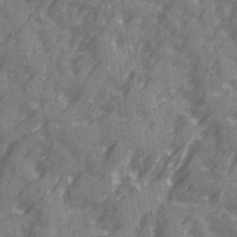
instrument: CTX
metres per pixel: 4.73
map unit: Ave
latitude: 20.1200
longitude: -131.6694
